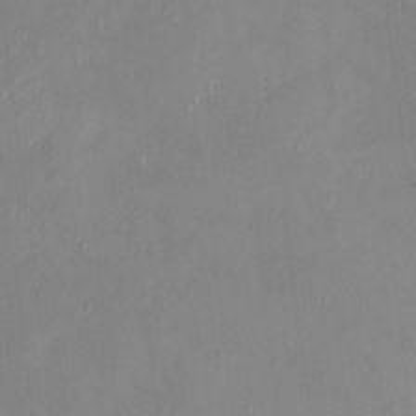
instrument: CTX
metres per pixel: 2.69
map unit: HNhu
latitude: -0.7086
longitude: -6.6113
